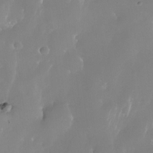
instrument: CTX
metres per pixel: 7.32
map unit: Nhe
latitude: -35.1431
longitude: -131.3860
